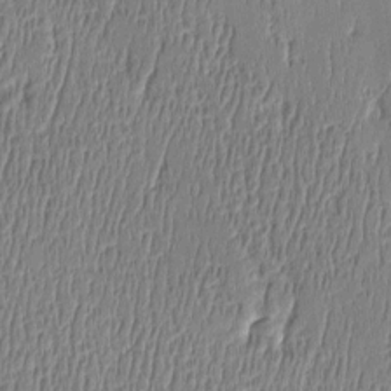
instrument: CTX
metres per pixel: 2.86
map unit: Htu
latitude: -5.1809
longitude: 175.6532
